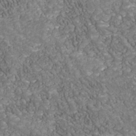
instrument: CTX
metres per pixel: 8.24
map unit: Nhu
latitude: -39.1998
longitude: -83.4426
